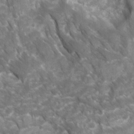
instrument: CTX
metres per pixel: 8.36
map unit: Ave
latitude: 16.6868
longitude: -131.3671
